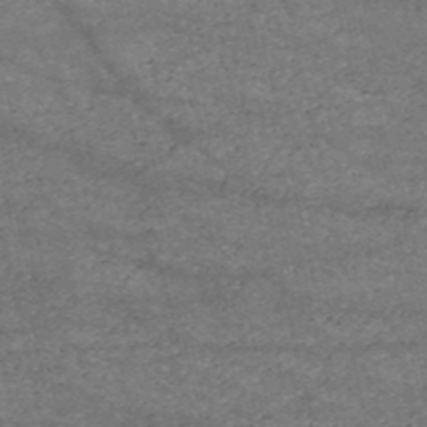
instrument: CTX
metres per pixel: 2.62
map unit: HNb
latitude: -53.5966
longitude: -38.5357
